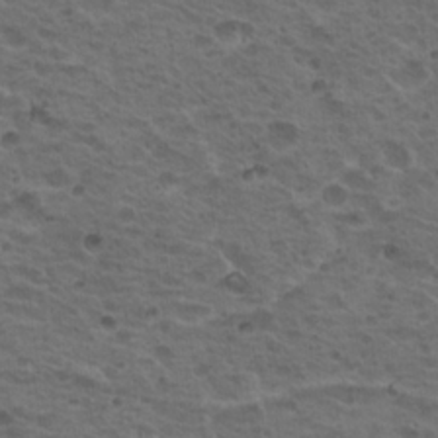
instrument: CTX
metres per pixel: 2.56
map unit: Hto
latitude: 18.7246
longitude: -32.0444
